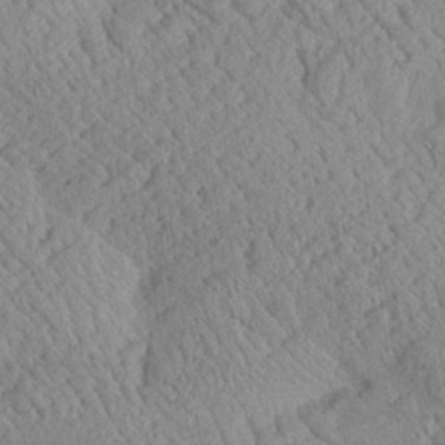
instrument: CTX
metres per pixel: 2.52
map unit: Aa
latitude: 24.7813
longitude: -134.2711
